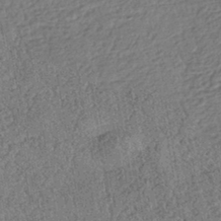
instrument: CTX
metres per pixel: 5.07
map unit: HNhu
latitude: -42.4628
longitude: 98.3495
